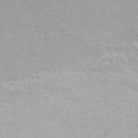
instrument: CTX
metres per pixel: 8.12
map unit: ANa
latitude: 40.1955
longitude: 24.6140
